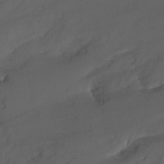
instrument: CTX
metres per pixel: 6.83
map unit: Nhu
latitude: -16.9731
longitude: -47.9339
